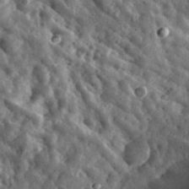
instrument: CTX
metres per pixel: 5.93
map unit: eHh
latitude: 33.7261
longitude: -78.5546
